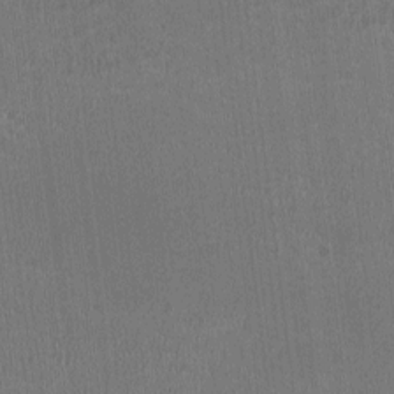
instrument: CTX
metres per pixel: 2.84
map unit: HNhu
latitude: -3.1431
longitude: -3.7071
